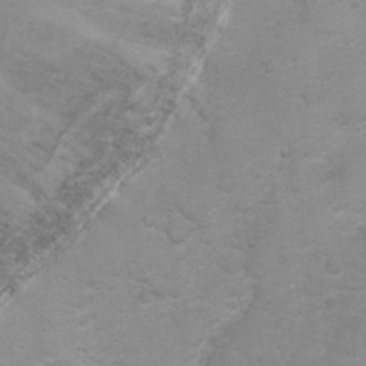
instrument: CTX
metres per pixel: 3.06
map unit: Ht
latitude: 2.9513
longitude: -28.9513
